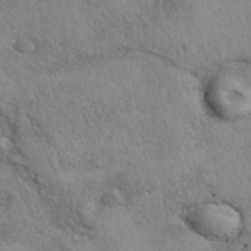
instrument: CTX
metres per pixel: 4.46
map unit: eAb
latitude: 39.5749
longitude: 113.2565
